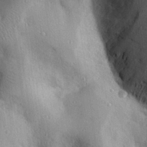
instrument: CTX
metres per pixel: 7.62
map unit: eHh
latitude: 25.8772
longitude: -76.6868
